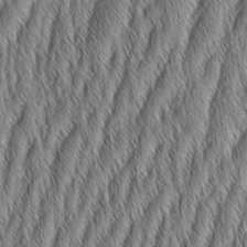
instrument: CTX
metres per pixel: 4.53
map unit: Aa
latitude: 7.0080
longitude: -130.5546
